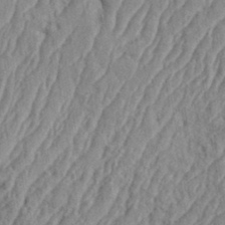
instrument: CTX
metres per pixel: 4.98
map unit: eHh
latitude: 36.5546
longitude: -137.5749
